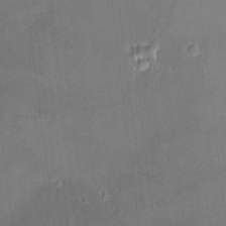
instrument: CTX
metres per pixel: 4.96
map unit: HNhu
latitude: 7.8205
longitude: 8.1228
